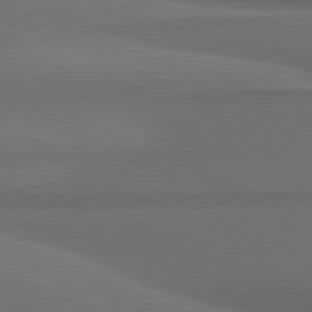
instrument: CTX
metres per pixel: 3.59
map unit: lApd
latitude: 81.7639
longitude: 171.7100
